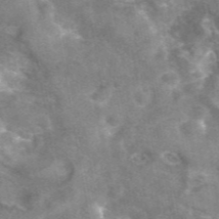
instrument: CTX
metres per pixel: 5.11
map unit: eAb
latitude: 45.8772
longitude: 120.8786
